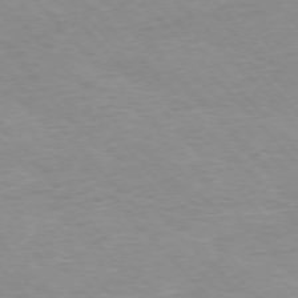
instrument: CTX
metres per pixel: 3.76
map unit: Ap
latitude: -76.8975
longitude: -87.9717
